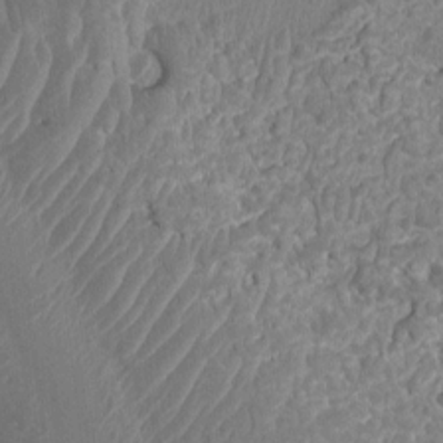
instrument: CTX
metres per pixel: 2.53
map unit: Ht
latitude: -1.9179
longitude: -15.8584
